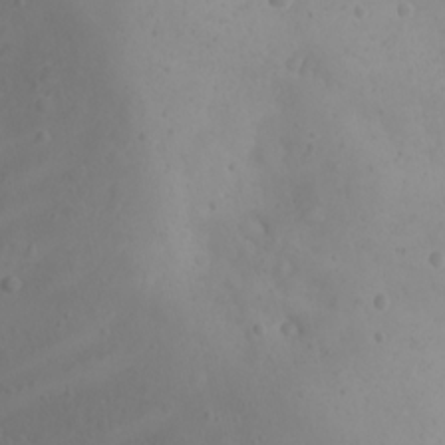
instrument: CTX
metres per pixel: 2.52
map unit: eHh
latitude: 21.4994
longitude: -64.6679
